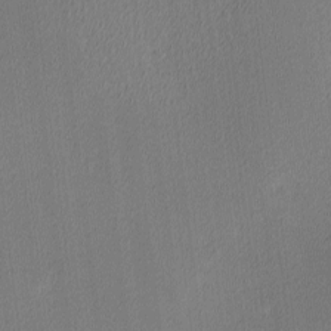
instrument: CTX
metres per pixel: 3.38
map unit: Ave
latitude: 3.5749
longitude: -113.6505
